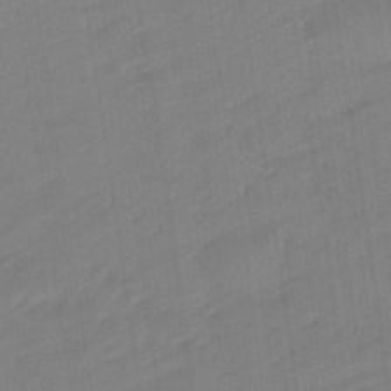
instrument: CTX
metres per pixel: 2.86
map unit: eHb
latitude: -48.1984
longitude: 87.4454
